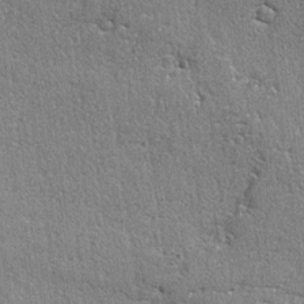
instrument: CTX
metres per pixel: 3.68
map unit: lAvf
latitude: -4.9352
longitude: -109.6882
